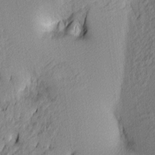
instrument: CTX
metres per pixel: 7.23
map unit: lAa
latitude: 3.7449
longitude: -115.7260
